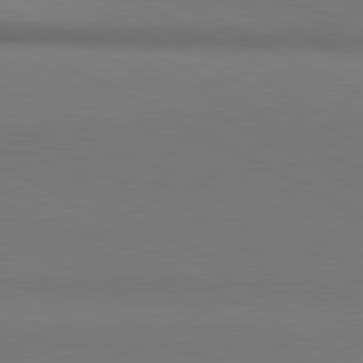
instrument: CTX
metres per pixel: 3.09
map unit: lApd
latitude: 81.0647
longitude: 155.0865
